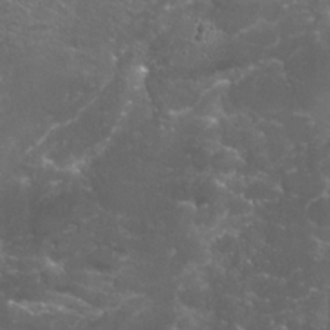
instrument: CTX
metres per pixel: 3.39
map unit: Nhu
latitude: 27.6127
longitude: -60.7624
